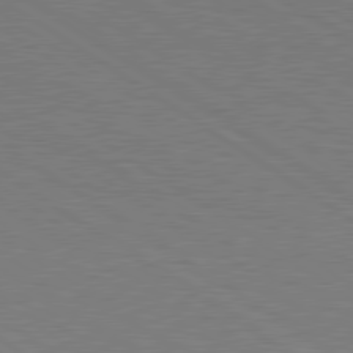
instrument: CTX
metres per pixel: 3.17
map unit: lApd
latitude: 79.5749
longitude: 168.4818
